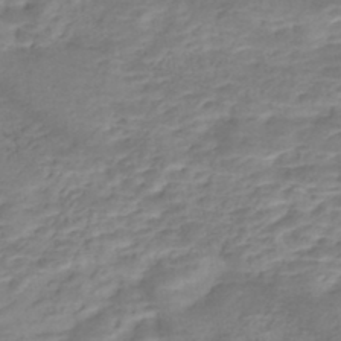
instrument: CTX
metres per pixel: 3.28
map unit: Nhe
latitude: -46.4440
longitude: 152.3873
